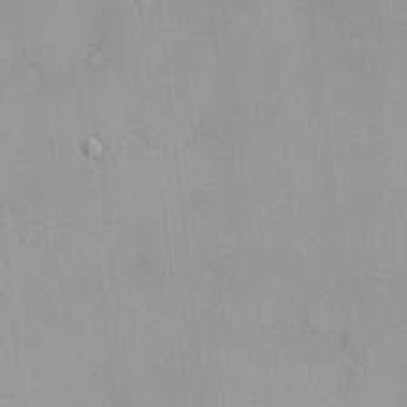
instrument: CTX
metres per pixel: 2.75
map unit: HNhu
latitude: 3.4426
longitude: 6.5385
